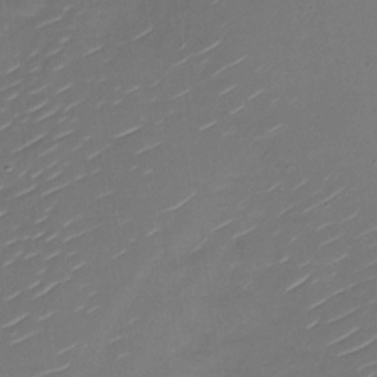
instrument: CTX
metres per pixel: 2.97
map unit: Nhu
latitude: -28.8408
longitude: -73.9151
